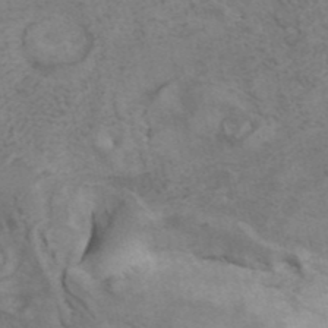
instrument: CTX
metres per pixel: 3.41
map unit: ANa
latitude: 42.1578
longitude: 15.3699
